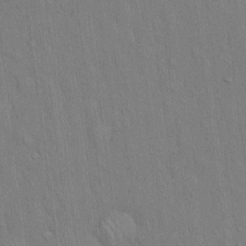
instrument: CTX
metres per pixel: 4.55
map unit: Hto
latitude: 16.3089
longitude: -58.0255
